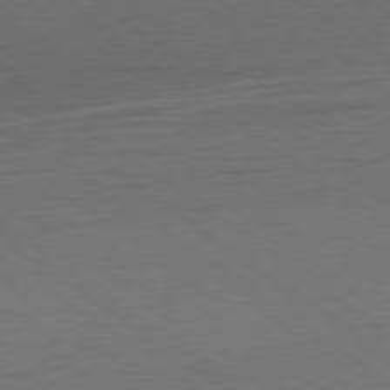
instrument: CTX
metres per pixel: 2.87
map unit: Ap
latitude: -78.8975
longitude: -95.4238
